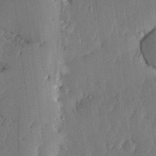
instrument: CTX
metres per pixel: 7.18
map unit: lHvf
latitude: 18.8380
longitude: -116.4412
